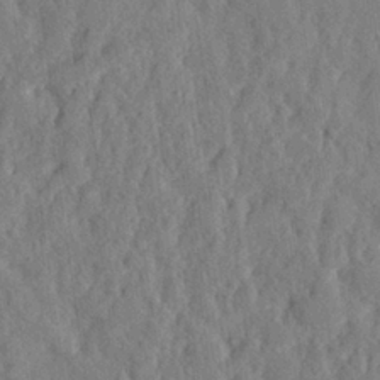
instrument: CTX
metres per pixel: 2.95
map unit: eHh
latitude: 27.8017
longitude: -77.0458
